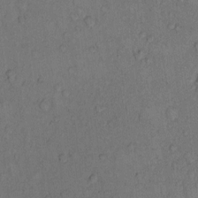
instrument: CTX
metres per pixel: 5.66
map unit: Hto
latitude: 9.9339
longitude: -58.7624
